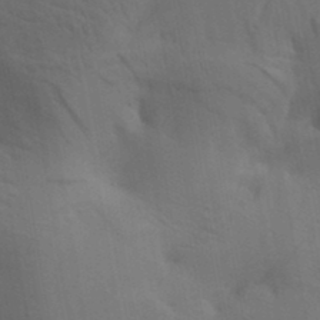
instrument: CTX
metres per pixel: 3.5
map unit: lAa
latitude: 19.6127
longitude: -139.0458
